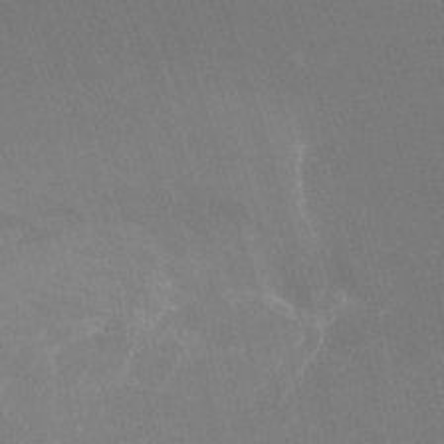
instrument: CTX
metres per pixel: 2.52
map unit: Nhu
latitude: -15.5399
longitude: -56.4412
